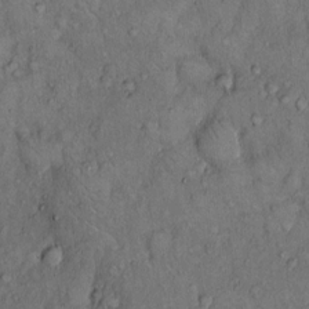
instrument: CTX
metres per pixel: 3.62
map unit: Hto
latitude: 10.7813
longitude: -59.8961
